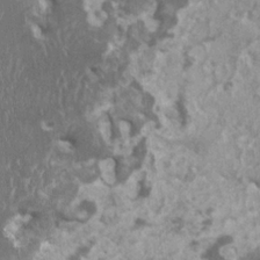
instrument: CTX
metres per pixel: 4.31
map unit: HNhu
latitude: 1.7638
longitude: 0.5385
